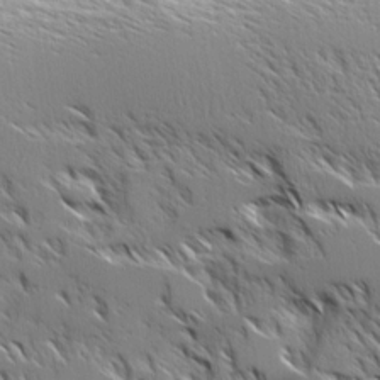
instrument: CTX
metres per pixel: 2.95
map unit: Ave
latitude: 17.1403
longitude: -129.6127
